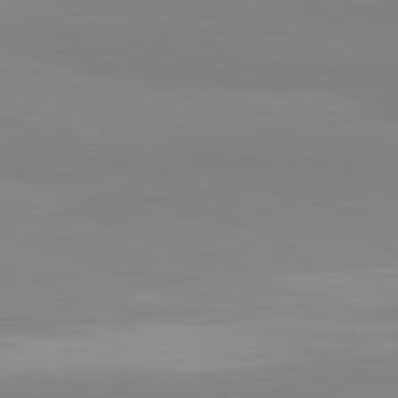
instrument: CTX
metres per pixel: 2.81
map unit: lApd
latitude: 81.5938
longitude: 179.2754
